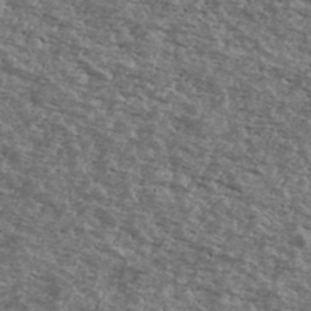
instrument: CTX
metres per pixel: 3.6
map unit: Ave
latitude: 40.6301
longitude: -108.7813
